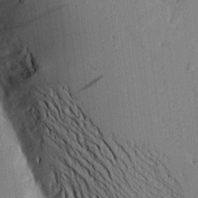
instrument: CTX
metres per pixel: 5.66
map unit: Aa
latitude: 16.2900
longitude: -148.1200
